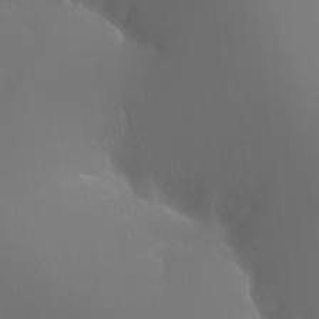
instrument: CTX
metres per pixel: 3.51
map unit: Ht
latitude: -12.2362
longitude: -44.7057
